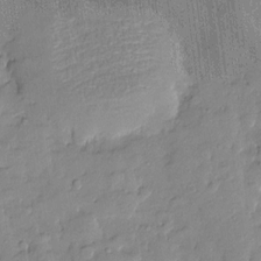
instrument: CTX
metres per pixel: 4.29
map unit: Htu
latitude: -8.5196
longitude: 176.6330
